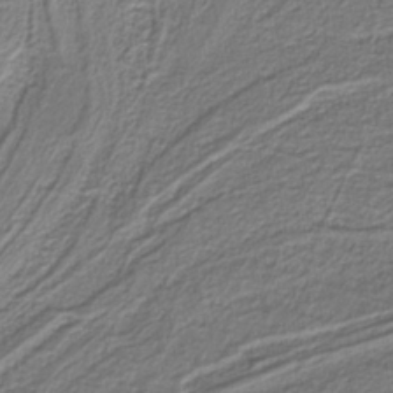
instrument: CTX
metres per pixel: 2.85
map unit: lHb
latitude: -39.5777
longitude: 53.0486
